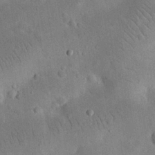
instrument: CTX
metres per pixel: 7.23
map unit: eHh
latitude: 25.6316
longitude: -68.3278
